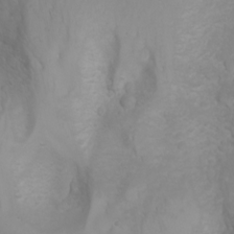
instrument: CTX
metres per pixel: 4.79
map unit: Nhu
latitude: -4.9163
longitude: -80.5168
